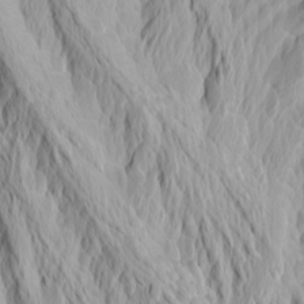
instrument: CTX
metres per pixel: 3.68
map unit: Htu
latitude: -3.8044
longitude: -72.2523
